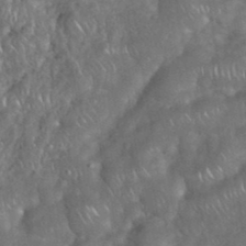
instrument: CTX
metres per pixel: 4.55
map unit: eHh
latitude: 38.0822
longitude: -58.7057
